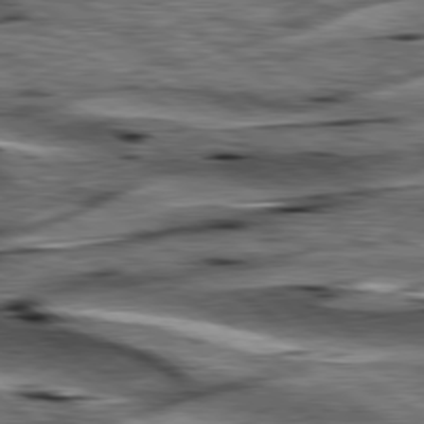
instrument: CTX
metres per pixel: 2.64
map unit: lApd
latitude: 79.8017
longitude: -48.6679
